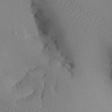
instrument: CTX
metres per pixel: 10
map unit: Aa
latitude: 25.7827
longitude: -128.5923
